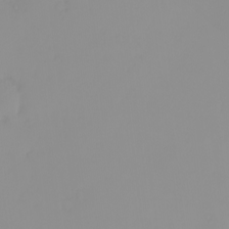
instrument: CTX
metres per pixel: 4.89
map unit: eHh
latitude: -0.4440
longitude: 19.4265
